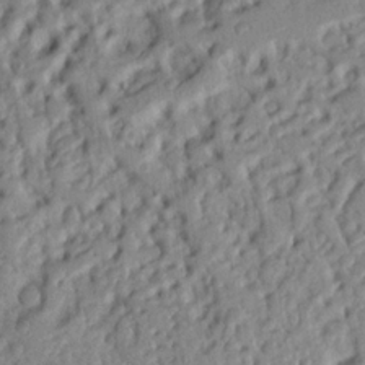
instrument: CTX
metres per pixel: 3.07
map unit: Nhu
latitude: 20.4412
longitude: -77.1214
